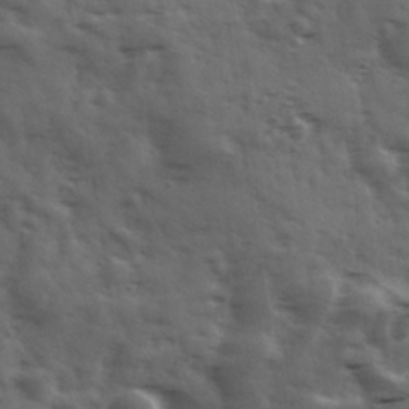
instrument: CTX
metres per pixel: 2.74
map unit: Ave
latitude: 18.4034
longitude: -132.0444
